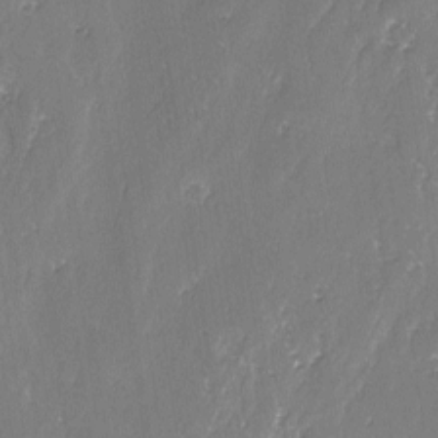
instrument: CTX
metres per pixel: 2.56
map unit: lAvf
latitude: -2.5573
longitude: -107.4804
